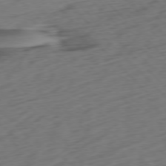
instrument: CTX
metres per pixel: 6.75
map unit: Ap
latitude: -77.2754
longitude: -80.1956
